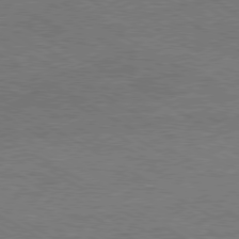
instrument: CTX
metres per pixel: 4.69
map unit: Ap
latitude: -80.3118
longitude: -81.3293
